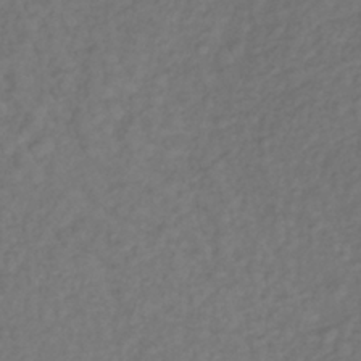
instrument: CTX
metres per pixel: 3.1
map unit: lHb
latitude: -38.6330
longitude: 70.1606
